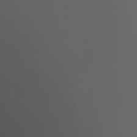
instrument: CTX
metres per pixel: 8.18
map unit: Nhu
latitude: -5.5021
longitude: -91.3104
